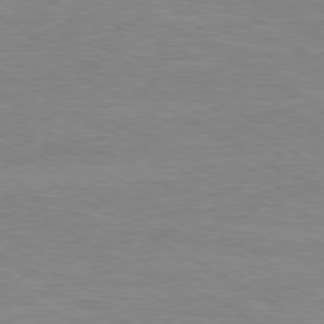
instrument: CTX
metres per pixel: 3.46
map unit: Hpe
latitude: -80.4062
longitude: 17.2565
